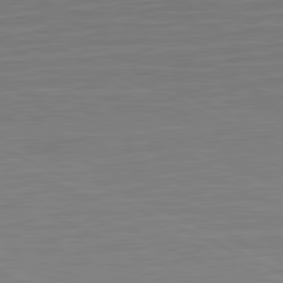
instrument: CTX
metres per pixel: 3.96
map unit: lApd
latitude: 81.4426
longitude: -170.0255
